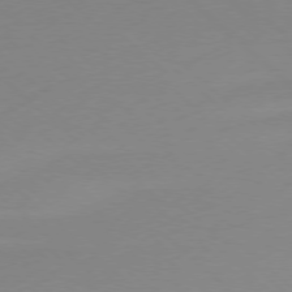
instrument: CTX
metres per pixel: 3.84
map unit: Ap
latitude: -78.2550
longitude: -67.9528
